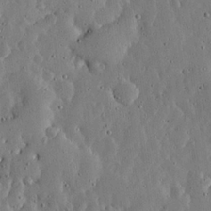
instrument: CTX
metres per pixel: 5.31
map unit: lHvf
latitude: 19.4804
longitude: -114.6679
